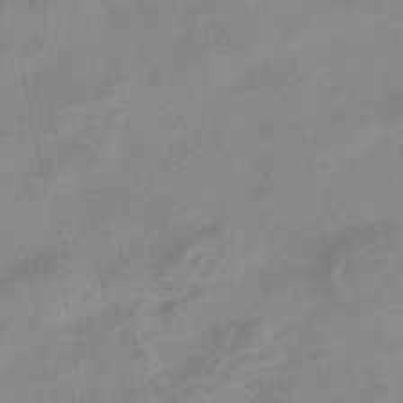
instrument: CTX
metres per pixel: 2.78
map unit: eHb
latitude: -44.9920
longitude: 85.1431
